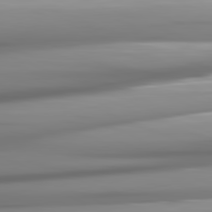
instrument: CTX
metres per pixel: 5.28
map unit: lApd
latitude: 81.6505
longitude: -143.3482
